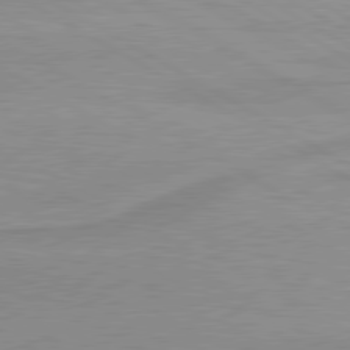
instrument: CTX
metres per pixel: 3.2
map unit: lApd
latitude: 80.1200
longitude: 171.3510
